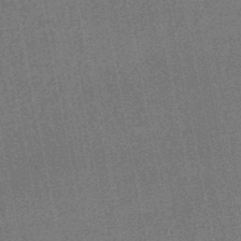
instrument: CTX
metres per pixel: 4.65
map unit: HNhu
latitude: -48.2929
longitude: 99.2187
